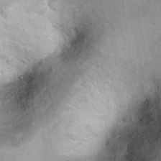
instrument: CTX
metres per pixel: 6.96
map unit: Ht
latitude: 7.1214
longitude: -30.3468
